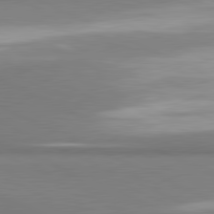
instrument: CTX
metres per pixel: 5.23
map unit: lApd
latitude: 81.4237
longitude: 166.6707
